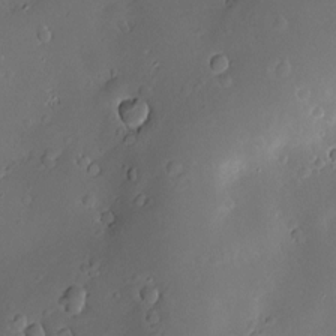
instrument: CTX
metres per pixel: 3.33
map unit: Hve
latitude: -10.1039
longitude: 174.8407
